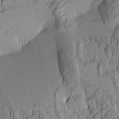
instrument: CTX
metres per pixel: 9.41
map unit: lAa
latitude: 4.0444
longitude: -115.5182
